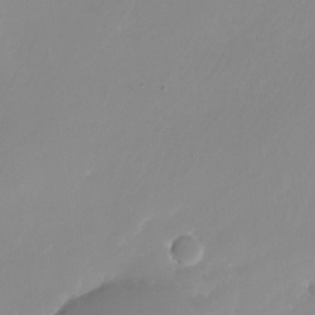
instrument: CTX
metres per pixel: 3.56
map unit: Nhu
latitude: -24.4251
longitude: -71.8016
